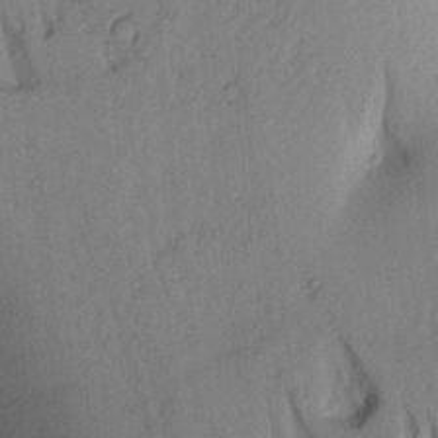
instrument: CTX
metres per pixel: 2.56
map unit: Aa
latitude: 21.4238
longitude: -147.7828
